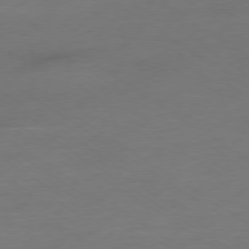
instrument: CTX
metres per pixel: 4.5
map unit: Ap
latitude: -78.2172
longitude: -58.5924
